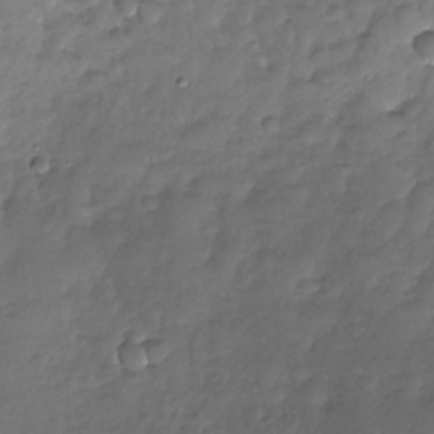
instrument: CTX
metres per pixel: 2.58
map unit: Nhu
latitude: -28.7652
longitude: -61.6883
